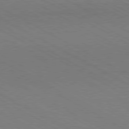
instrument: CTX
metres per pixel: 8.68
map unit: Hpe
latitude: -80.7841
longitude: 17.5588
